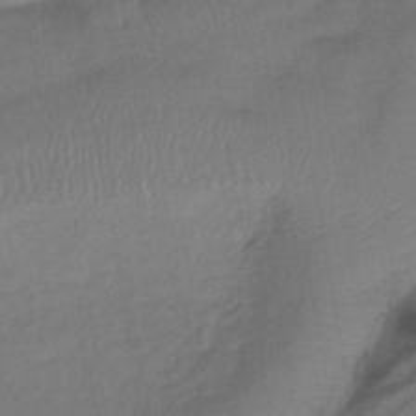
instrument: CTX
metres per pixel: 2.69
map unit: lHb
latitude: -40.9353
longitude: 77.9367
